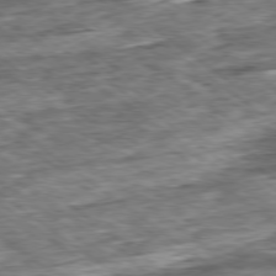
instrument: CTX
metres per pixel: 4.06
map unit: Ap
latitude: -79.1809
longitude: -86.2900
